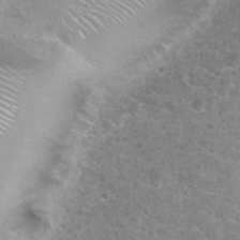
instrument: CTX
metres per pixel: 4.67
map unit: Nhu
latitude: 30.4601
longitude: -49.4237
